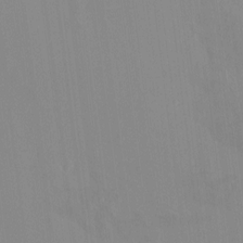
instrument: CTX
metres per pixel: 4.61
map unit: HNhu
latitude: 7.2159
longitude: 2.1794
